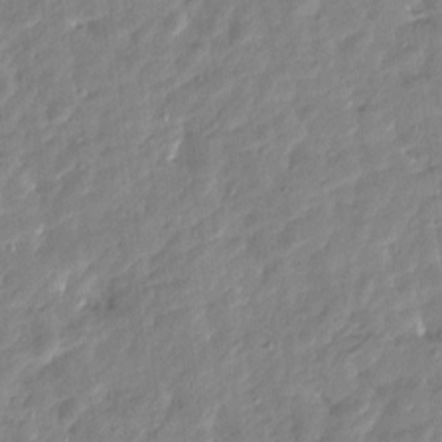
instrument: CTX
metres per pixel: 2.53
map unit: Htu
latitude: -6.3684
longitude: 174.7085
